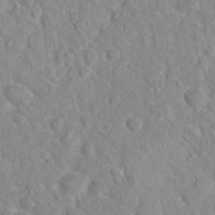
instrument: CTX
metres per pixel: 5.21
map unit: Hto
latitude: 16.1011
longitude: -39.2726
